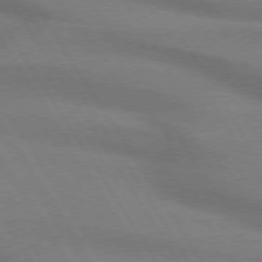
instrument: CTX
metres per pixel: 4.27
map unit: lApd
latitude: 73.9717
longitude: -62.4790
